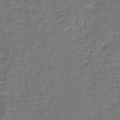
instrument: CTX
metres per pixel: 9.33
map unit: HNb
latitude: -39.7667
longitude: 50.8219
